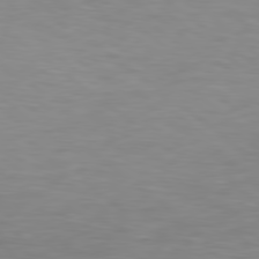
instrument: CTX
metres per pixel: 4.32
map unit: Hpe
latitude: 79.2537
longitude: -128.6868
